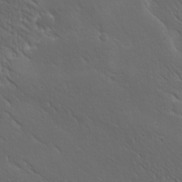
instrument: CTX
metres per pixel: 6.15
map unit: Ave
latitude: 19.2348
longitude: -137.9339
